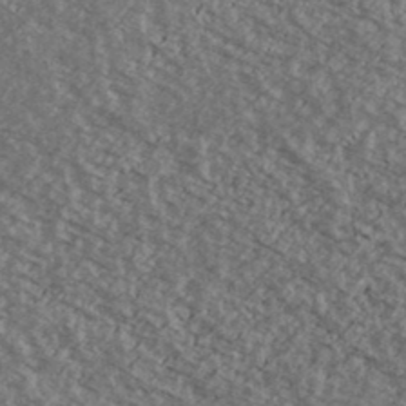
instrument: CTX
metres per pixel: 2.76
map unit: Ave
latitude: 39.1025
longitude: -109.9150
